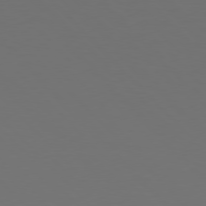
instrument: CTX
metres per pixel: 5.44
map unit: Hpe
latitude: 76.9513
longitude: -167.5938
